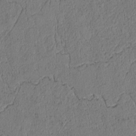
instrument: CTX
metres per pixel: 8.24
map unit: Htu
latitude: 3.8394
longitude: 151.0486
